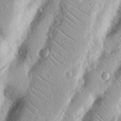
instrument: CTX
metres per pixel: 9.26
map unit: Nhu
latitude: 19.2915
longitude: -77.3292
